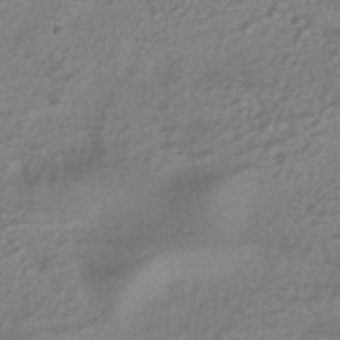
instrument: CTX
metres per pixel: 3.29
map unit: ANa
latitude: -37.5777
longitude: 94.4062
